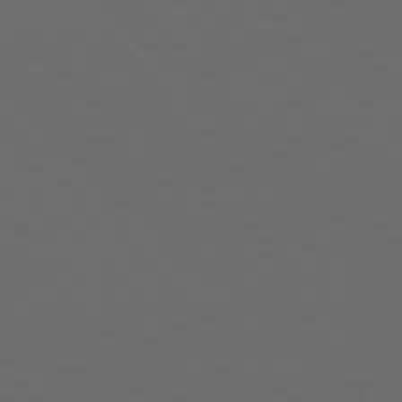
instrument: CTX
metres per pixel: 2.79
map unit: Hpe
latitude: 77.3103
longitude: -168.2712
